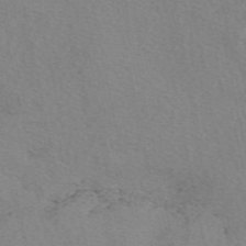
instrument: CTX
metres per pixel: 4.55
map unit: eAb
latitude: 50.1200
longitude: 109.2943
